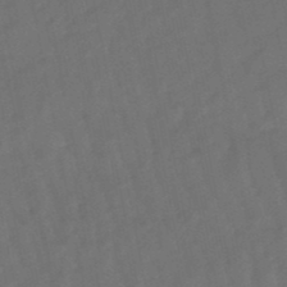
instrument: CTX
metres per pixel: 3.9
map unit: eHb
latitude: -47.4832
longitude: 81.0298
